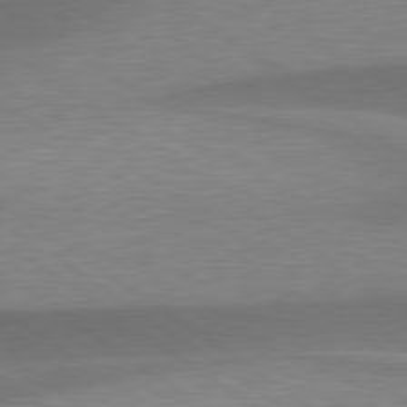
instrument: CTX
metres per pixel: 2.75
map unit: lApd
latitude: 79.5371
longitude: -94.3656
